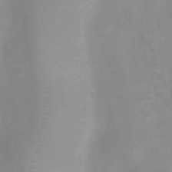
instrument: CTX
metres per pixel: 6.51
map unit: Ht
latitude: 2.9702
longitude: -22.6301
